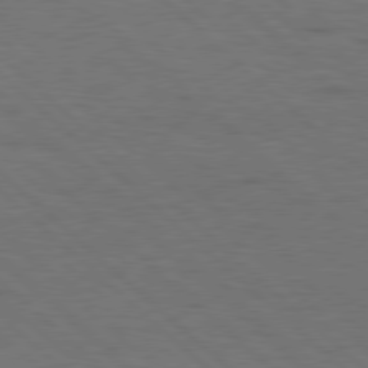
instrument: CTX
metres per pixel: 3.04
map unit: Hpe
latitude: 78.0822
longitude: -155.5371
